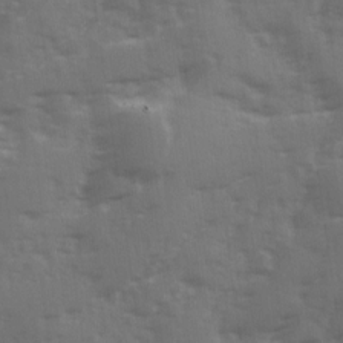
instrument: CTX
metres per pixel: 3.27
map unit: Ave
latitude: 12.4412
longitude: -102.7813
